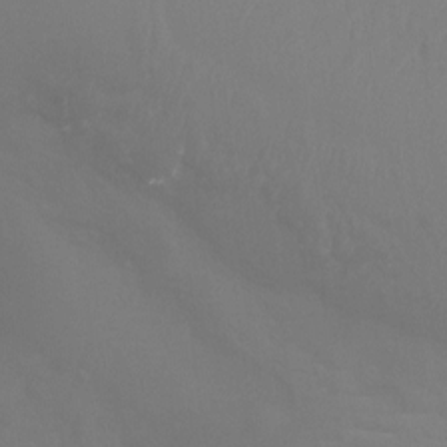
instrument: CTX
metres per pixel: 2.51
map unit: Ht
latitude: -4.0850
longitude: -26.2145
